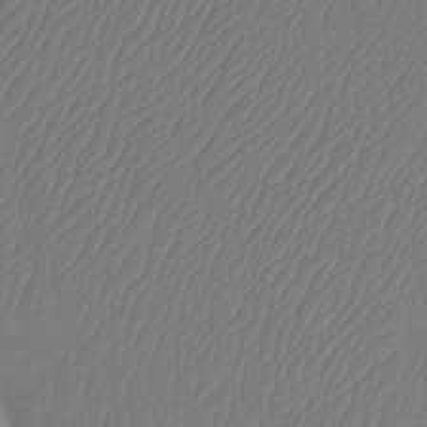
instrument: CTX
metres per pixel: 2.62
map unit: Htu
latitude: -14.2362
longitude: -46.9892
